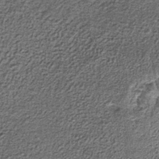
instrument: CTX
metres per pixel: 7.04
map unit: lHb
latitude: -39.4832
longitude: 64.1606
